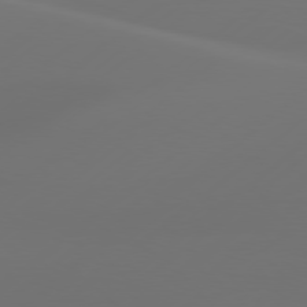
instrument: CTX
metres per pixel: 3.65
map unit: Hpe
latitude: 76.8947
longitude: -130.4412
